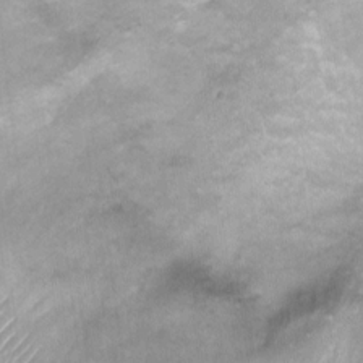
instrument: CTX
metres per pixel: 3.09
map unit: Ht
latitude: 6.1956
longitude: -36.4034
